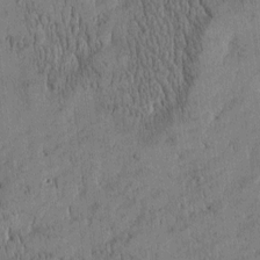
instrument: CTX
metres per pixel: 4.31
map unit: Htu
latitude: -4.6896
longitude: 175.0108
